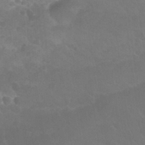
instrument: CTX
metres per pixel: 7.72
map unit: Nhu
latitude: 27.1214
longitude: -54.5357
